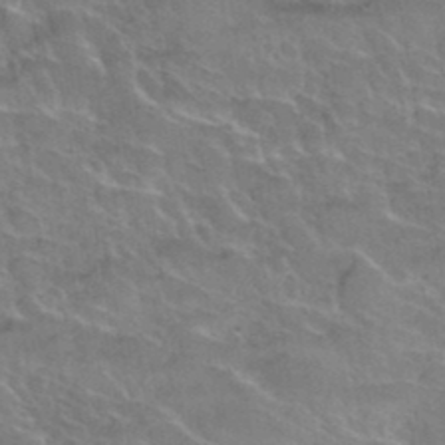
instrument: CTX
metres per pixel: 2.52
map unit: Hto
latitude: 35.7638
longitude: -45.7638
